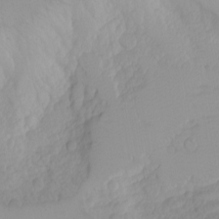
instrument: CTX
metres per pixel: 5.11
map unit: Nhu
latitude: -4.6329
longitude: -82.8946
